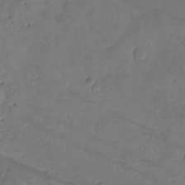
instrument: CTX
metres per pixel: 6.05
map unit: Aa
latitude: -10.7274
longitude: -68.9891
